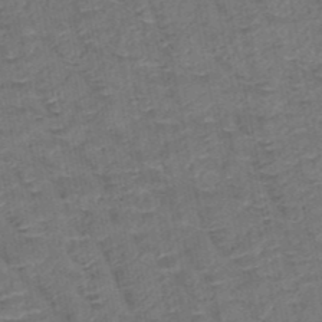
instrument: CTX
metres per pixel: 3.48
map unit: HNb
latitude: -50.6329
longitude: -47.6127
